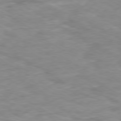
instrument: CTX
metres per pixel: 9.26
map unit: Ap
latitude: -80.2740
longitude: -74.1578
